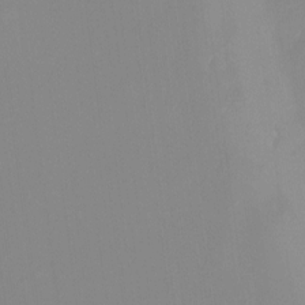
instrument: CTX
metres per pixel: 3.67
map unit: Nhu
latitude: -14.1228
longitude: -55.0647
